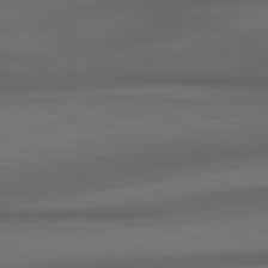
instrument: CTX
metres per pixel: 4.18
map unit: lApd
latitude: 79.1403
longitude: -119.2915
